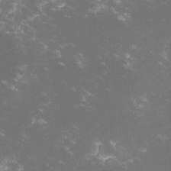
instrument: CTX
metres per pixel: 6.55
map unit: lHvf
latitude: -14.3873
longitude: -102.0444
